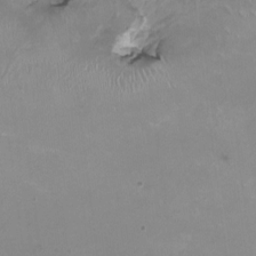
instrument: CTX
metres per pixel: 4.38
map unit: HNhu
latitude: -0.7841
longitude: -4.7057
